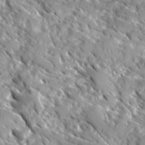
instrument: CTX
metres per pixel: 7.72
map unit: Ave
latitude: 16.6113
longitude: -130.4223
